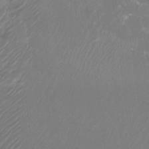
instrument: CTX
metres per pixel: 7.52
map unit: Htu
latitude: -13.7667
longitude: -49.1781
